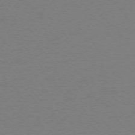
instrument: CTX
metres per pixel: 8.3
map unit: Ap
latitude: -76.2739
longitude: -60.2144
